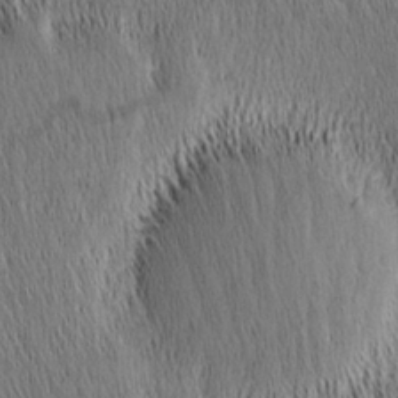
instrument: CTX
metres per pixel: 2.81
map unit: Nhu
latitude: -4.2361
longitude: -151.3481
